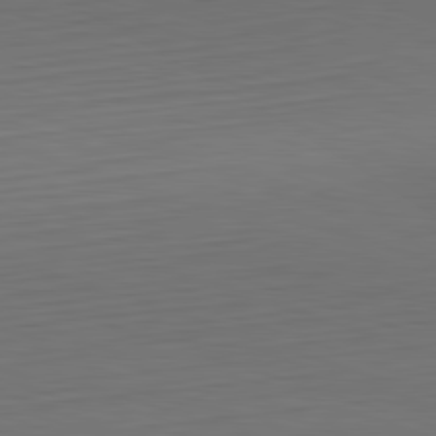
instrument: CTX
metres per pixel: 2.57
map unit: Hpe
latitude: -82.6518
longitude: 11.0109
